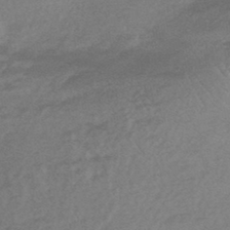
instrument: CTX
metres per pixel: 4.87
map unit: HNhu
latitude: -45.2943
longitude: 92.9920
